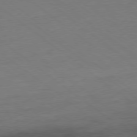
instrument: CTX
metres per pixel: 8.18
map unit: Ap
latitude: -79.1053
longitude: -78.1956
